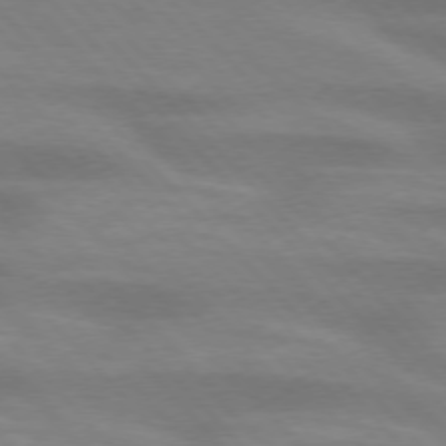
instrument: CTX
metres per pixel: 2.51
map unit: lApd
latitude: 74.8191
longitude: -61.6694
